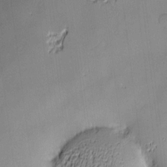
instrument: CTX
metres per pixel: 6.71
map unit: Nve
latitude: -9.5210
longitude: 174.3306
